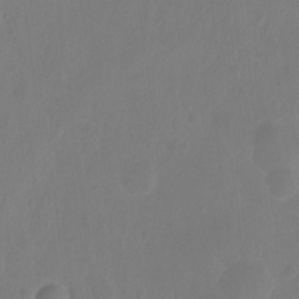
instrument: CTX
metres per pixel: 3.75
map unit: Hto
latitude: -11.8422
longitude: -38.5168
